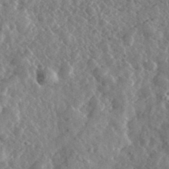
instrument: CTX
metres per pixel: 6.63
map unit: lHvf
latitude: 36.8758
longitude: -89.1592
